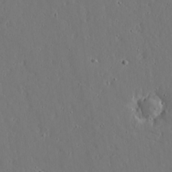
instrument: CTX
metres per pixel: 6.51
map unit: lAvf
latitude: 16.8002
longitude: -126.7813
